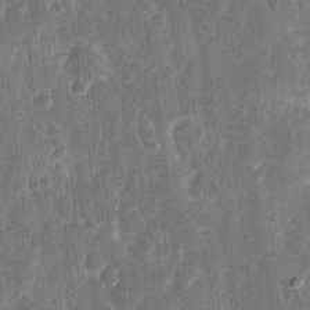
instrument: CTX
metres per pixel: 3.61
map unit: eHh
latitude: 11.7828
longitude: -73.0081
